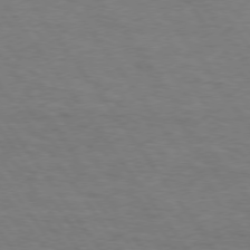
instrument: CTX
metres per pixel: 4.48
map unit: Hpe
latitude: 74.5924
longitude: -152.1389
